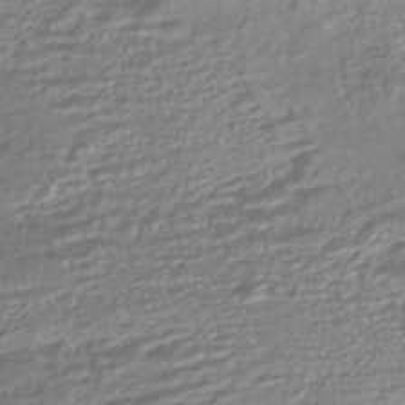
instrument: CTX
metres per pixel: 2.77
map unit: HNhu
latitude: -45.0864
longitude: 96.5763
